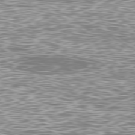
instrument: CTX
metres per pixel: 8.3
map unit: Ap
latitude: -79.8611
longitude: -71.7261
